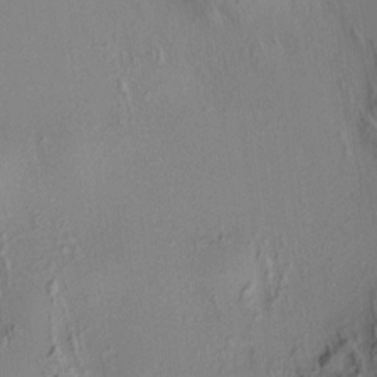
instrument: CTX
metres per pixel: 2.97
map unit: HNhu
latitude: 8.1578
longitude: 14.3873
